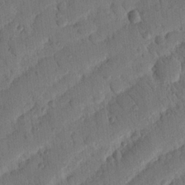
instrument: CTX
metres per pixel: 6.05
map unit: Nhu
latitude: 19.2537
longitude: -78.2901
